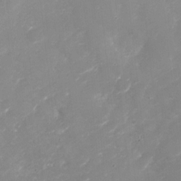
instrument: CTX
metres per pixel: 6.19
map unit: Nhu
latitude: -28.9353
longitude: -65.9150
